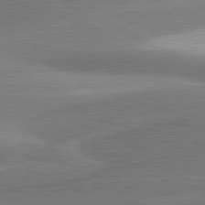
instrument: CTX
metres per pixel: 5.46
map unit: lApd
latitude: 81.1403
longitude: 168.2739
